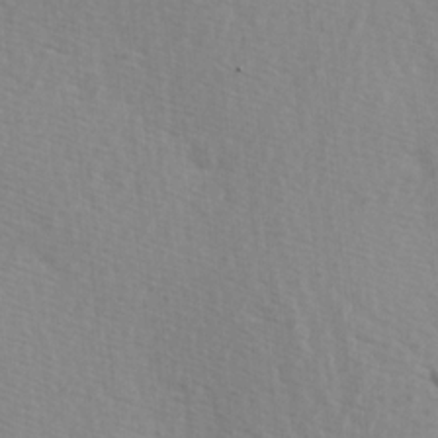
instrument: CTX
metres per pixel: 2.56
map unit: Hve
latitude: 1.8583
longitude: -124.0255
